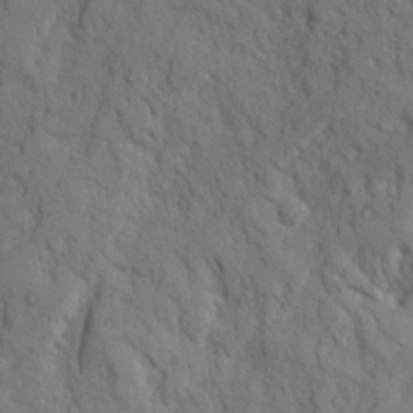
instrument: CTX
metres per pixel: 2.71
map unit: Ave
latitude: 23.0836
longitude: -132.3845
